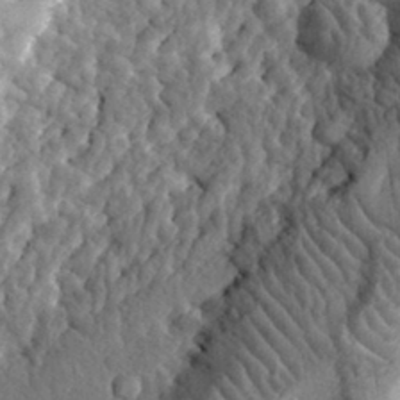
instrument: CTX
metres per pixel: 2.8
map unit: eHh
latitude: 32.7057
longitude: -80.1578
